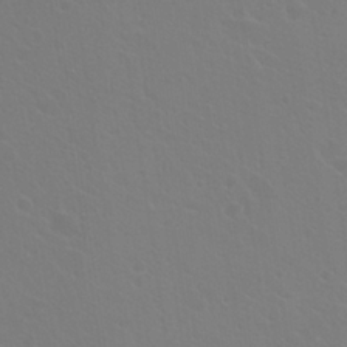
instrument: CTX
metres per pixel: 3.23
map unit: Hto
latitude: 20.6491
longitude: -33.9528
